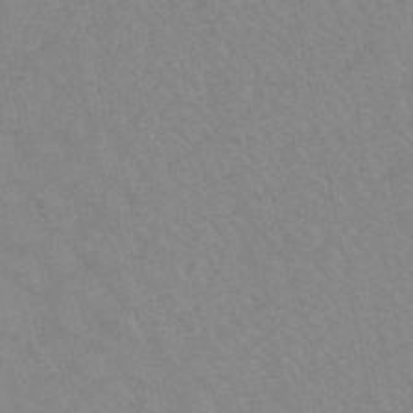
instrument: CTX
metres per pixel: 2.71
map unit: HNb
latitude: -45.0298
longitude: -41.9150
